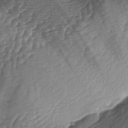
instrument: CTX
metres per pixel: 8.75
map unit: lAa
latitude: -3.8422
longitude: -127.6694
